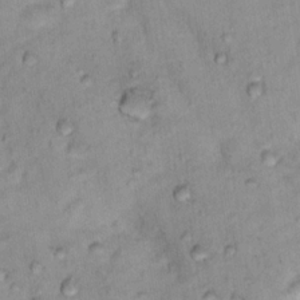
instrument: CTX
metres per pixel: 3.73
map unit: Nhu
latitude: 16.1767
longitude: -32.9514
